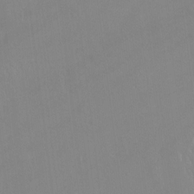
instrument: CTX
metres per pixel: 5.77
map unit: Hto
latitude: -12.8219
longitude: -40.0255
